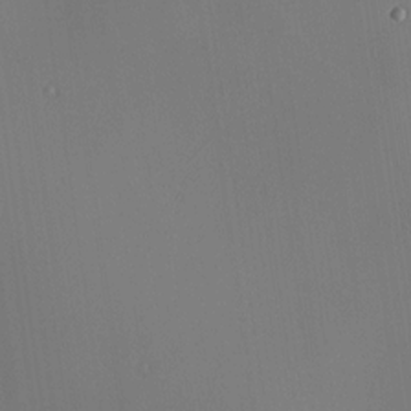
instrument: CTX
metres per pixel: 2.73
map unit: HNhu
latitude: 9.5182
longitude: 14.4818
